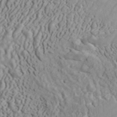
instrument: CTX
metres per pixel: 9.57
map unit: ANa
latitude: 44.8191
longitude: 44.8030
